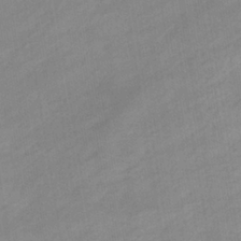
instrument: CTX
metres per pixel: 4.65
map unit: eHb
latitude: -37.4076
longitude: 79.6910
